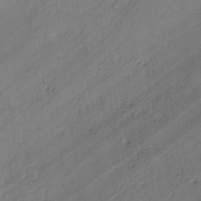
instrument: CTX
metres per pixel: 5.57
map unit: lAvf
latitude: -1.9179
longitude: -105.8017
